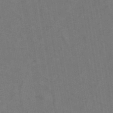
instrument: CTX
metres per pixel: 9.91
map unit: ANa
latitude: 44.4412
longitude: 25.4832
